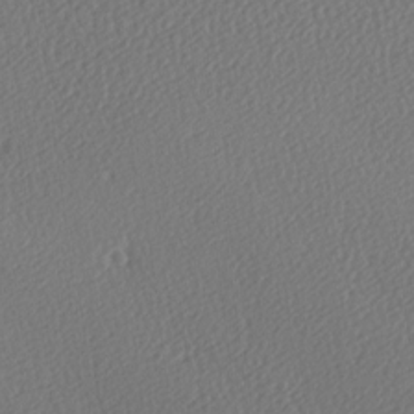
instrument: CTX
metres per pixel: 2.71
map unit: lAa
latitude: -9.5210
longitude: -128.0633
